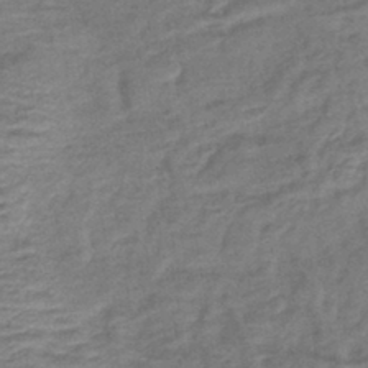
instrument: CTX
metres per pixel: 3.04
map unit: lHb
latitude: -42.8785
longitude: 80.7274
